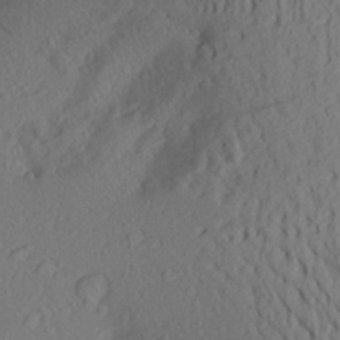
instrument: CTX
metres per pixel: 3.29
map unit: Aa
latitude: 25.4048
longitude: -147.2915
